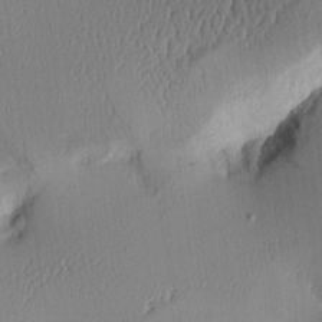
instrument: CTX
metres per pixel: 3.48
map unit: Aa
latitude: 10.2523
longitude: -127.8583
